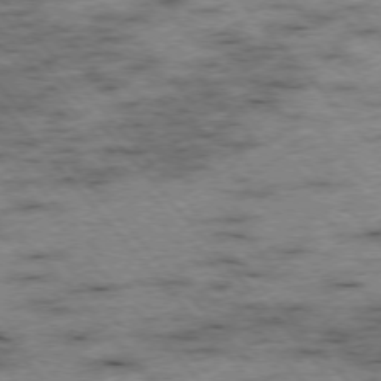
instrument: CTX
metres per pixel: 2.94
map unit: Hpe
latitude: -76.4440
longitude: -16.9703
